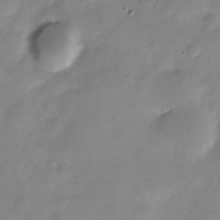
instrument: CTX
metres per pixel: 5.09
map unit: Nve
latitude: -23.8234
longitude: 105.5210
